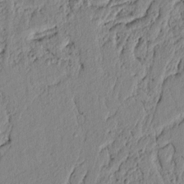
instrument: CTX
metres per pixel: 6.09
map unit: lAvf
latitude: 6.9136
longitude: 165.3699
